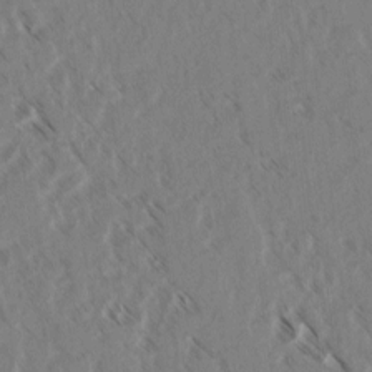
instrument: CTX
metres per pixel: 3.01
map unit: lAvf
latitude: 3.0080
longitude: -105.2537
